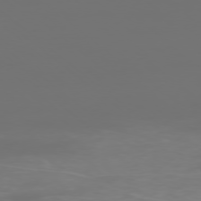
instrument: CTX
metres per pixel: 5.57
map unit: Ap
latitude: -78.3117
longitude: -97.4615
